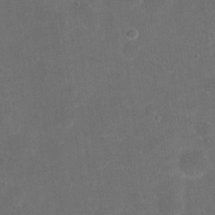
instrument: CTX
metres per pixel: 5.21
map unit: eHh
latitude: 19.9150
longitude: -64.6868
